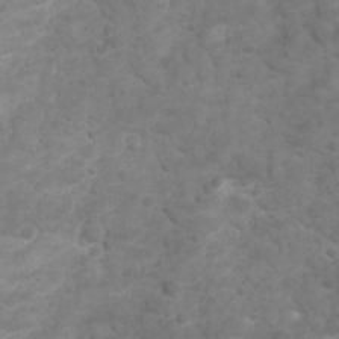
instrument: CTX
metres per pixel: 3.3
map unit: Ave
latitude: 16.6868
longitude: -132.5546
